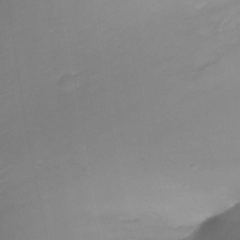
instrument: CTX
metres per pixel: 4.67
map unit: Ht
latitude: -17.1998
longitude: -44.7624
